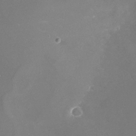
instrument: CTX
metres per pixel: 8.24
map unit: Nhu
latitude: -22.0283
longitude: -57.2348
